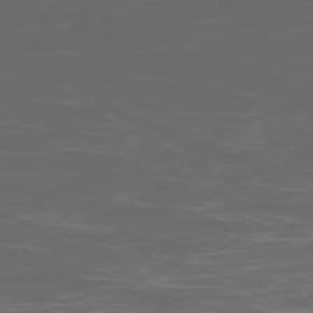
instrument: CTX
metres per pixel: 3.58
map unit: Ap
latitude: -79.0297
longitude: -75.0081
